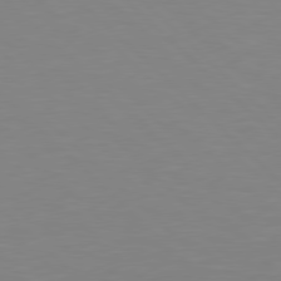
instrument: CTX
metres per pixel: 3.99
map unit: Hpe
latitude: 78.1767
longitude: -164.2900
